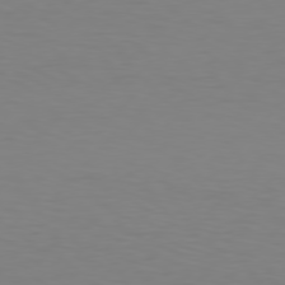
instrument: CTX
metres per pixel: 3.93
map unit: Hpe
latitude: 77.4237
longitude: -124.1955
